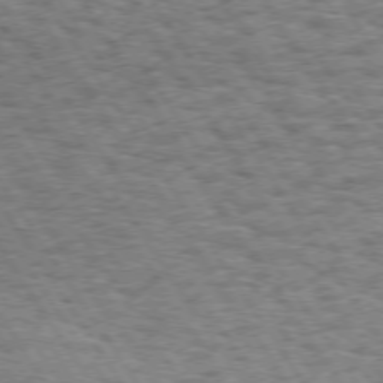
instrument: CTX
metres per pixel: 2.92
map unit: Hpe
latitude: 73.3482
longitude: -130.8380
